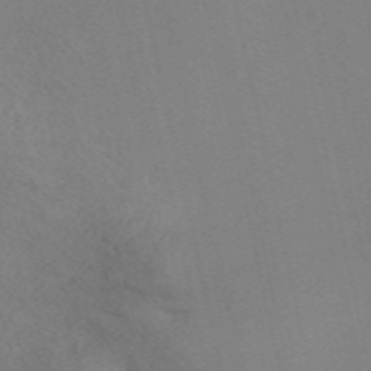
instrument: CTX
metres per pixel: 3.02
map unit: Nve
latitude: -58.7274
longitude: 50.5196
